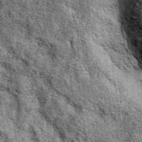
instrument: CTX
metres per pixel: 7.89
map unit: eAb
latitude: 36.7624
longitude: 107.8611
